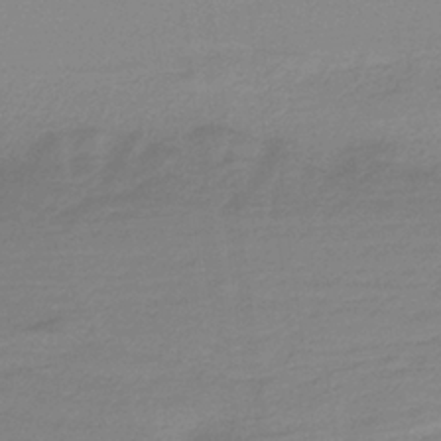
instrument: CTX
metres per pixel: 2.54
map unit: HNb
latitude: -37.1053
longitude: 55.2187
